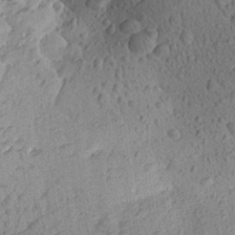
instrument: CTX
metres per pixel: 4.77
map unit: Aa
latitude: 25.8961
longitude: -145.0269
